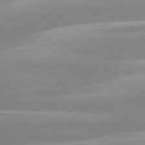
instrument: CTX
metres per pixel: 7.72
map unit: lApd
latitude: 80.1200
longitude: -129.4993
